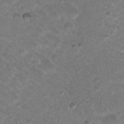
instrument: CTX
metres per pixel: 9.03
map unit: Hto
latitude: 18.4601
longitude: -33.1214
